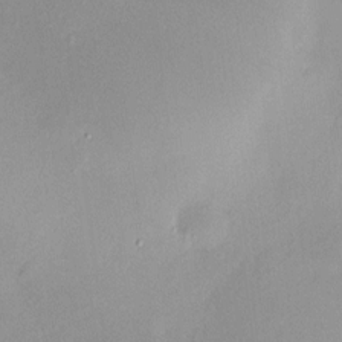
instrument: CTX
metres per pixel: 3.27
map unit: HNhu
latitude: 6.1578
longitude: 7.8989
